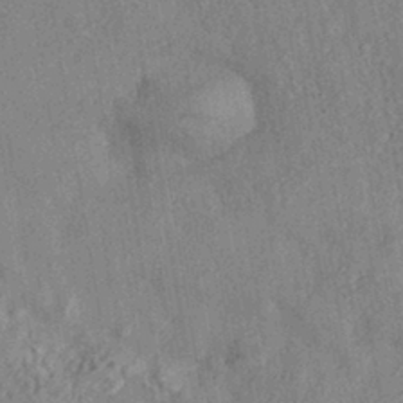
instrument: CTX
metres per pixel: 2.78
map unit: eHh
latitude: -41.1809
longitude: 120.6518
